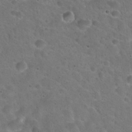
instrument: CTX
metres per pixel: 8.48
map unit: Hto
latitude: 22.2900
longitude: -53.4993
